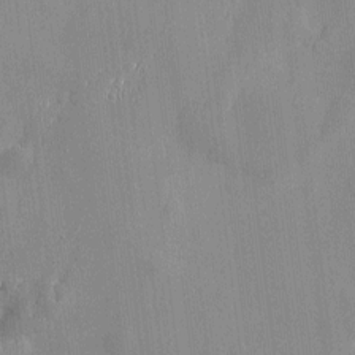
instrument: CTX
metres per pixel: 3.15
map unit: Htu
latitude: -6.8030
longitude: 175.7099
